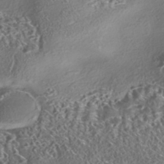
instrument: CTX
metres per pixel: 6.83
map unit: eHh
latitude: -42.5951
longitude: 121.8233
